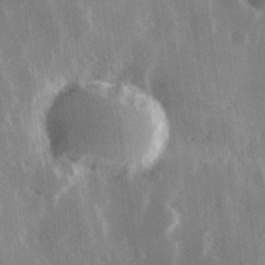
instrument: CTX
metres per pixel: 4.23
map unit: Hve
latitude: 28.1389
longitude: 148.2929
